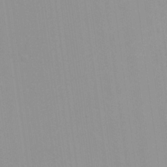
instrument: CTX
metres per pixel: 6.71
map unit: HNhu
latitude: 6.6868
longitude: -2.2333
